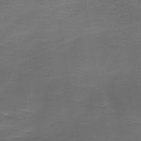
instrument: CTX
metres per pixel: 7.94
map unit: Ave
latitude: -7.5021
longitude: -122.9325
